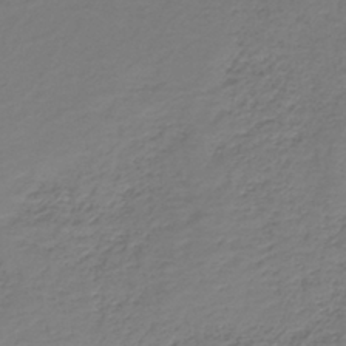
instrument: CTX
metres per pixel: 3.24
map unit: HNb
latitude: -39.5777
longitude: 50.1039
